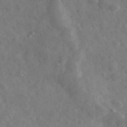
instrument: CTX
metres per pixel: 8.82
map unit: Ave
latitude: 38.3467
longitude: -107.0458
